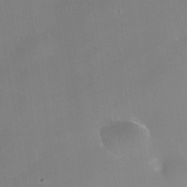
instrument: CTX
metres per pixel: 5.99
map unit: Nhe
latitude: -38.6708
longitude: -117.8772
